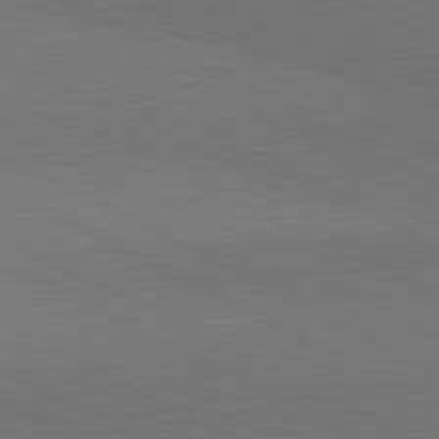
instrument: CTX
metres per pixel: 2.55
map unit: lApd
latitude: 81.1025
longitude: 149.6533
